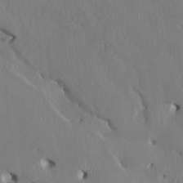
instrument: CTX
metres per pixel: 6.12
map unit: HNhu
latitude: 2.8191
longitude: -5.0836
